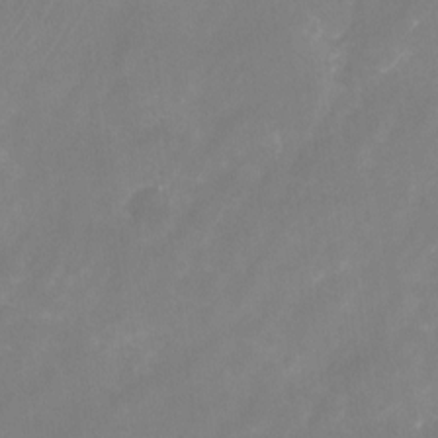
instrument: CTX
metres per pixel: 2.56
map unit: Nhu
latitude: -24.9353
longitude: -71.1214
